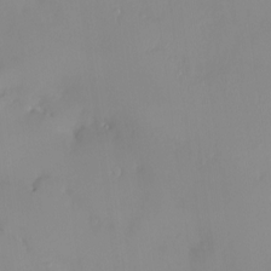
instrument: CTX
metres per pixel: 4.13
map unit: HNhu
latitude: 3.0269
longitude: 7.7100
